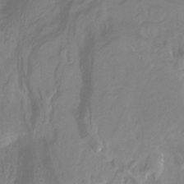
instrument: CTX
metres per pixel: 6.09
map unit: HNhu
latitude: -28.9164
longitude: 67.7666
